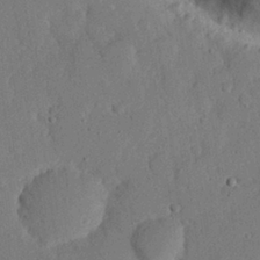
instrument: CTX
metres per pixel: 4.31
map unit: eHh
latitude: 25.9717
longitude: -80.5168
